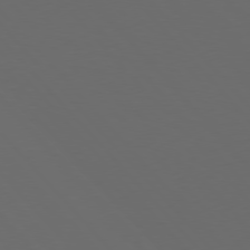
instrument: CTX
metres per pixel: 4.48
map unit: Hpe
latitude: 76.8380
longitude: -168.6113
